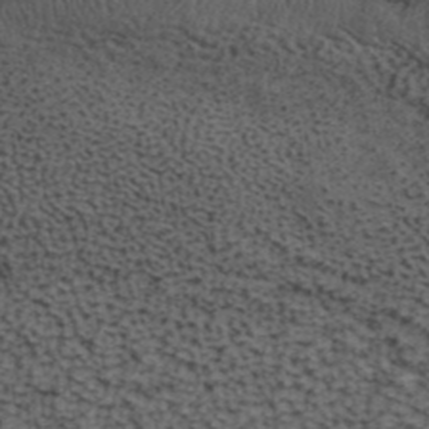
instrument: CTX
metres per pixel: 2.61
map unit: ANa
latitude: 39.0836
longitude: 29.0109
